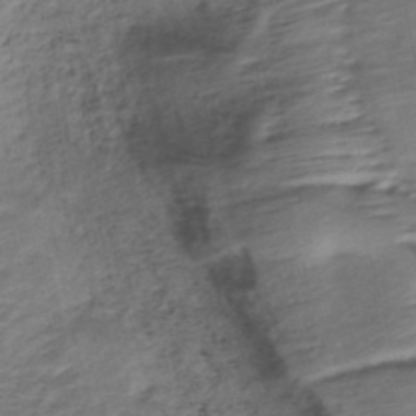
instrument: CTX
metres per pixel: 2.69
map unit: eHh
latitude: -43.1242
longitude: 119.8989
